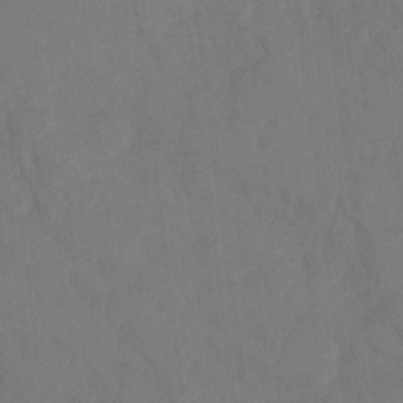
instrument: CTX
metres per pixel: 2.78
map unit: Ht
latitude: 5.3482
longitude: -30.1389
